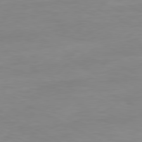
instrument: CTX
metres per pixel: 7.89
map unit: Ap
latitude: -81.2754
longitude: -96.4223
